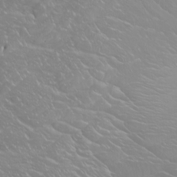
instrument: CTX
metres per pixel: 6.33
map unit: Htu
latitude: -4.4629
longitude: -88.5357
